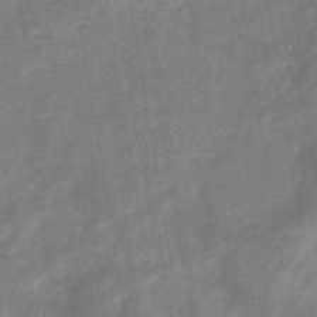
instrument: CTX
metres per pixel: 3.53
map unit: eHb
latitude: -35.0297
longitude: 74.6897
